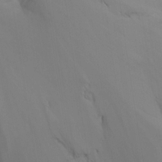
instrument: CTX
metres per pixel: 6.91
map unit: Ht
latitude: -10.7274
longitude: -27.8583
